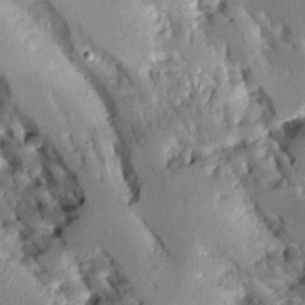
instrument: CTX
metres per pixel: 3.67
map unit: Aa
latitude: 11.8206
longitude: -125.9717
